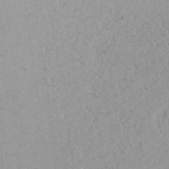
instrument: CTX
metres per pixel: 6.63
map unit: ANa
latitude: -38.9164
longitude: 95.7855
